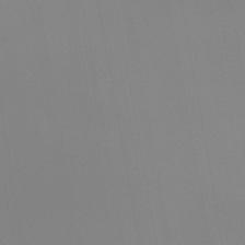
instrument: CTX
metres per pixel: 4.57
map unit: HNb
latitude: -44.7652
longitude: 51.9745
